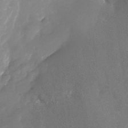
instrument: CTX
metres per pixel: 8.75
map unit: Nhu
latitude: -24.8597
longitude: -69.2915
